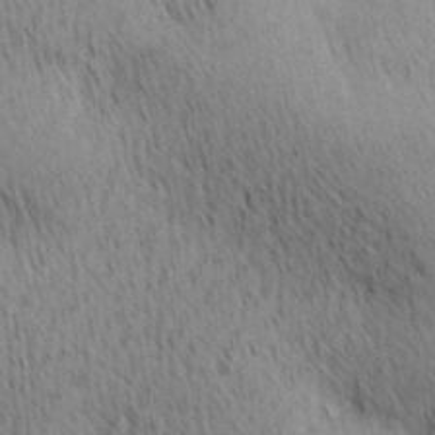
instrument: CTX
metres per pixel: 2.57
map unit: lAa
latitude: 10.7624
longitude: -108.3089
